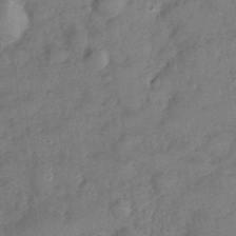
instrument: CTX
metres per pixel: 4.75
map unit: Nhe
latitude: -36.5195
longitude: -177.0836
